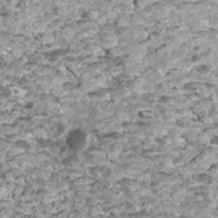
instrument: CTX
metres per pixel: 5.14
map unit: Htu
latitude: 3.4237
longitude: -20.9514
